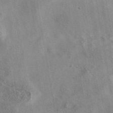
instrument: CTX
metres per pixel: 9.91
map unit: eAb
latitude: 42.1767
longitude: 109.8044
